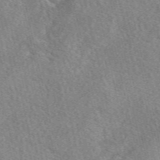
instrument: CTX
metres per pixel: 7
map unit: eAb
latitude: 49.8016
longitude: 111.9745
